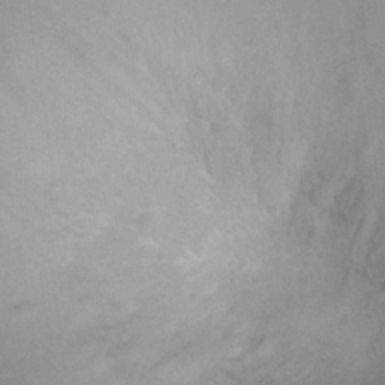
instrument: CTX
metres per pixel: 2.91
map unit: Ht
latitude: -3.9178
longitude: -18.7813
